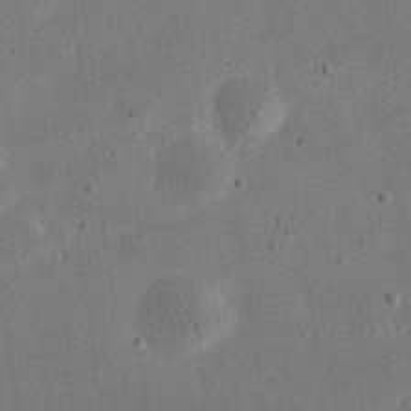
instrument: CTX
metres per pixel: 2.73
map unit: eHh
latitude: 23.5749
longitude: -68.7624
